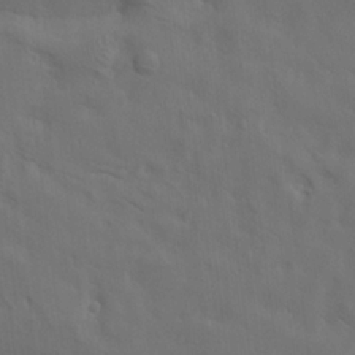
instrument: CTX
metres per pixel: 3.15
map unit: lAa
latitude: 19.6127
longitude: -139.1970
